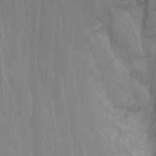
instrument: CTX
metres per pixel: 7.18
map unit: Nhu
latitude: -9.1431
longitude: -80.1389
